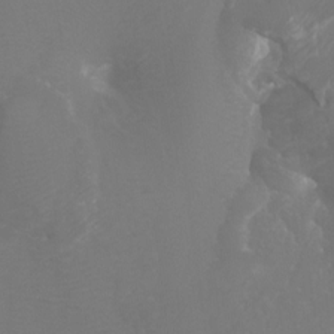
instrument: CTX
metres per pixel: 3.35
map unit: Htu
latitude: -7.2754
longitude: -33.4993
